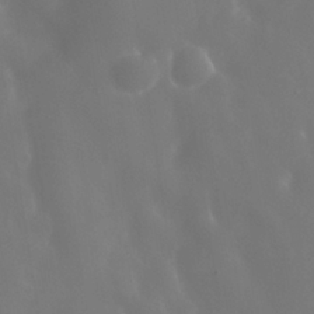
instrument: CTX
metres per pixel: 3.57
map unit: Nhe
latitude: -36.8597
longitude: -91.0081
